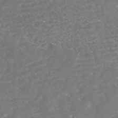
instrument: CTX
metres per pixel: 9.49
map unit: HNhu
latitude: -45.3888
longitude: 100.7085
